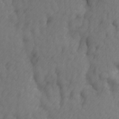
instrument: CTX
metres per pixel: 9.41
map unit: Ave
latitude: 13.4993
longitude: -105.2348
